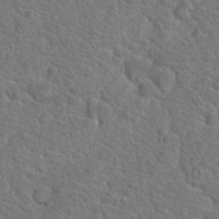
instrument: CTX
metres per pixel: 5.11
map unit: Hto
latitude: 19.3292
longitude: -38.6868
